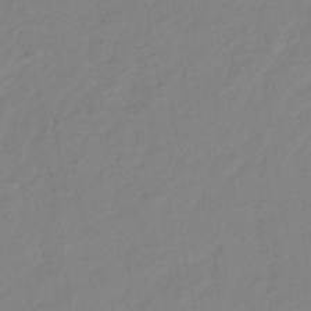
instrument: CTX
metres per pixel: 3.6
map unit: lHb
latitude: -41.9556
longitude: 74.8975
